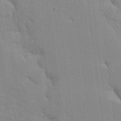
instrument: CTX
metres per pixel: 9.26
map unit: Ave
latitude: 13.2348
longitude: -134.0633
